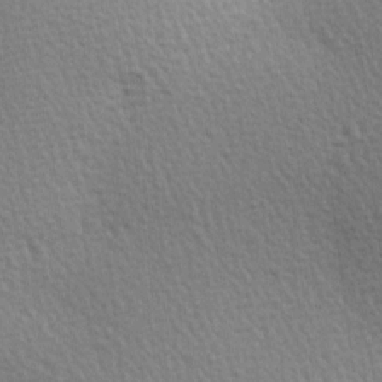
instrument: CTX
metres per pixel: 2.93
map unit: Hve
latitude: 3.4237
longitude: -121.1592
